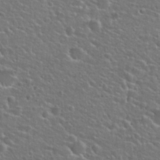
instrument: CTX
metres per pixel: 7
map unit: Hto
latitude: 25.8205
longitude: -50.0822
